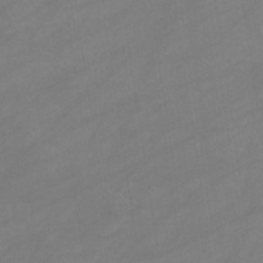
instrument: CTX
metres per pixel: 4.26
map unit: eHb
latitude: -33.6533
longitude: 72.5196
